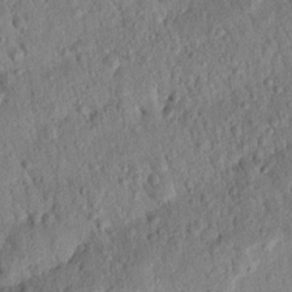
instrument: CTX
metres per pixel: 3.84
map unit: Nhu
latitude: 20.8569
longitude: -78.2712
